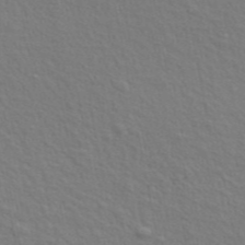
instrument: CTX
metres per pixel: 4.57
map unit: ANa
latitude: 47.8206
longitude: -76.5734
